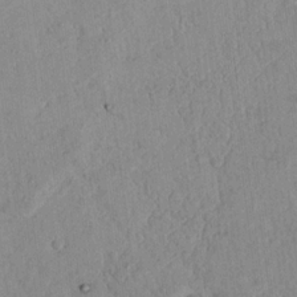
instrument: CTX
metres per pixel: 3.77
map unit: Nhu
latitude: 18.3278
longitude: -77.8961
